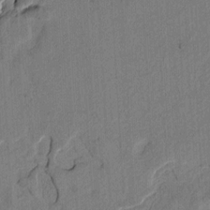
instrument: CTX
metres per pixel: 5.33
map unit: Htu
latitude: 3.3670
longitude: 179.2943
